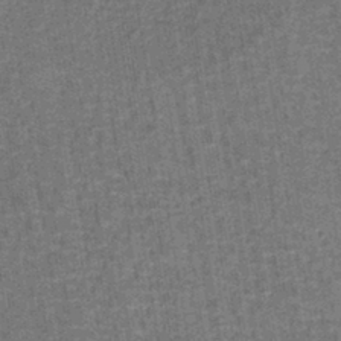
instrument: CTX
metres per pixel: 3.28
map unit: lHb
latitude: -40.6140
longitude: 56.5196
